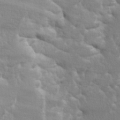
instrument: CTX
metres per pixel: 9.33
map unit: lAa
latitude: -10.5196
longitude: -125.4615
